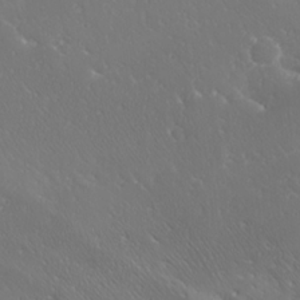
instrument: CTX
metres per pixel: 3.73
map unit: Ave
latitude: 20.5357
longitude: -137.6505
